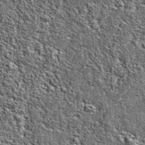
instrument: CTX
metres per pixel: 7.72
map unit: eAb
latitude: 38.6679
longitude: 105.8989
